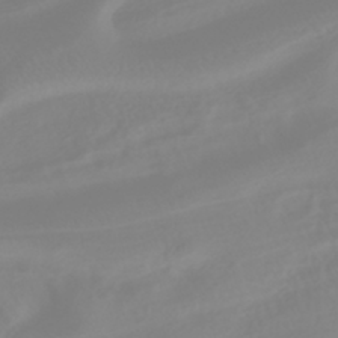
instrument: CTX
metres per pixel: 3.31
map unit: HNhu
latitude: -40.9353
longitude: 100.6140
